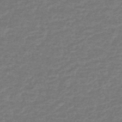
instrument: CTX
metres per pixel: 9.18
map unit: HNhu
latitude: -48.4818
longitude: 96.6330
